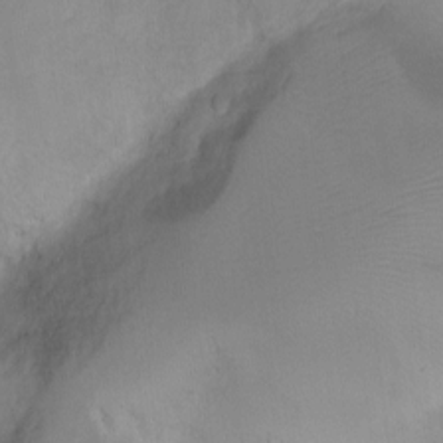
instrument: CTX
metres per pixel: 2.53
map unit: Ht
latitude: -9.9556
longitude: -27.7261
